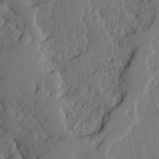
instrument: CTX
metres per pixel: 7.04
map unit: Ave
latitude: 13.9528
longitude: -132.1578
